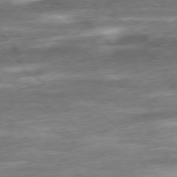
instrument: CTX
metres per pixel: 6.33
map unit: Ap
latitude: -78.0850
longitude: -71.6316
